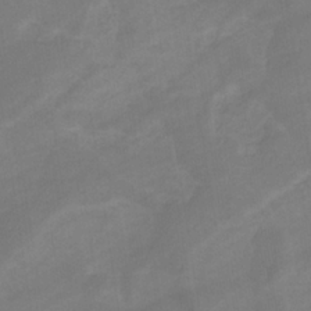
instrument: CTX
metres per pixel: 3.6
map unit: eHb
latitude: -33.3888
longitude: 72.6518
